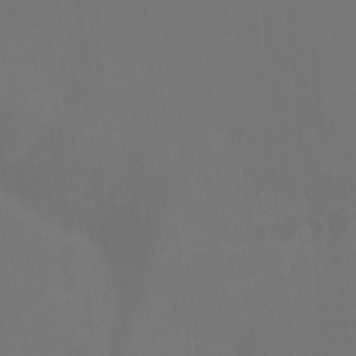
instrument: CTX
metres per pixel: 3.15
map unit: Htu
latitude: -6.3873
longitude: -73.0459
